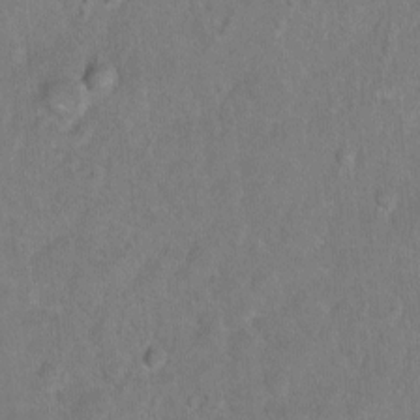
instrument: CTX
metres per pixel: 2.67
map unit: Hto
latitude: -6.8030
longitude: -35.7827
